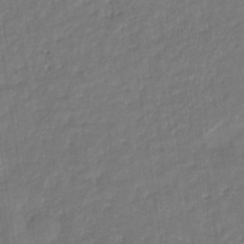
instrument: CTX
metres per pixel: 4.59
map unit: eHb
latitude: -30.5385
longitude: 71.6722
